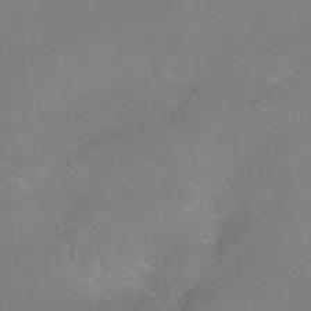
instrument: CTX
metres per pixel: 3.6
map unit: Hto
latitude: -5.4265
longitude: -35.6694
